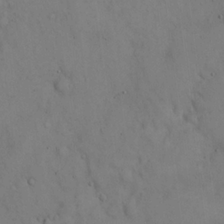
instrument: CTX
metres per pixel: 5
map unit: Hto
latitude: 14.5735
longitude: -59.8772
